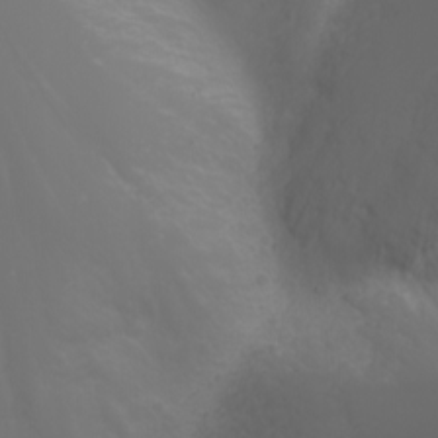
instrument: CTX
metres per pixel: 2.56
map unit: Nhu
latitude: -1.7667
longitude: -75.1025
